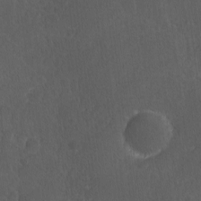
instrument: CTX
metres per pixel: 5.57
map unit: Ave
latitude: -0.2362
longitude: -113.4426
